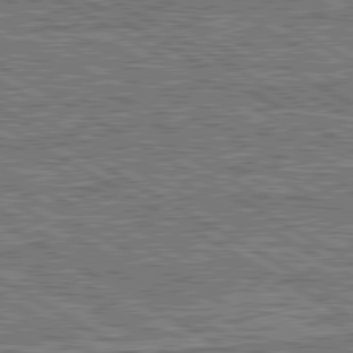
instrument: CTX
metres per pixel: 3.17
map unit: lApd
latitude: 80.5357
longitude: 172.0661
